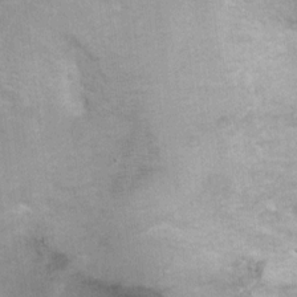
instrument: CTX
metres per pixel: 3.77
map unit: Ht
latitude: 6.4034
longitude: -36.6680
